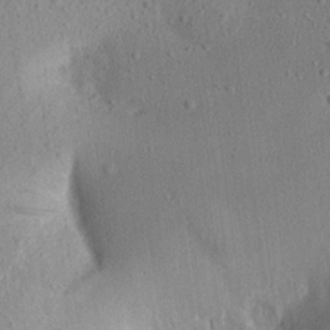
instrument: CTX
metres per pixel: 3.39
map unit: Aa
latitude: 19.7827
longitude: -145.8016
